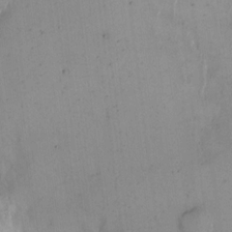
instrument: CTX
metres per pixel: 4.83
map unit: eHh
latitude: 12.3278
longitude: -61.8583
